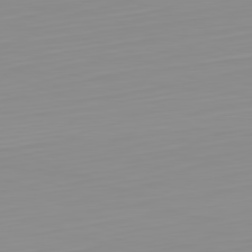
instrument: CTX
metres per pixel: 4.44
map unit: Hpe
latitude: -82.3306
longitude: 17.4833
